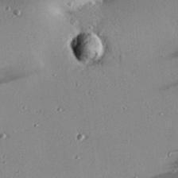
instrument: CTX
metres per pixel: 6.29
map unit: eHh
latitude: 23.9717
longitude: -90.0822
